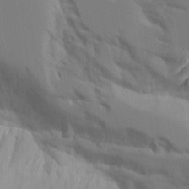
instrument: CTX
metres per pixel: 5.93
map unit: Aa
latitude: 10.9703
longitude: -126.6680
